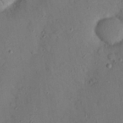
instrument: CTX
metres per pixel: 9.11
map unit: Nhu
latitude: 25.0836
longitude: -73.5372
